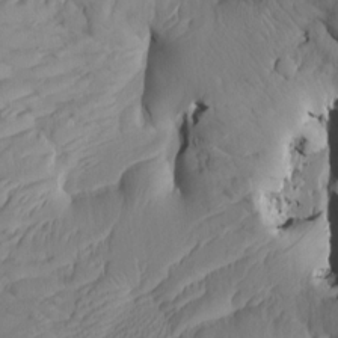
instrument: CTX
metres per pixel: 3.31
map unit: HNhu
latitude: 10.6680
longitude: 23.8800
